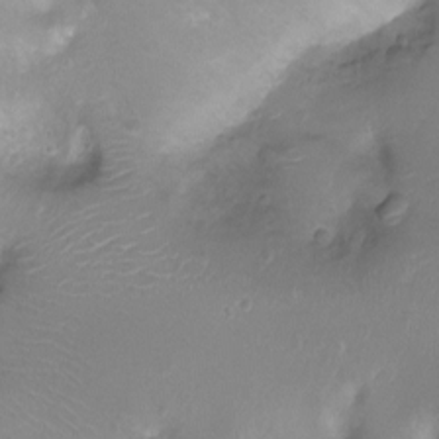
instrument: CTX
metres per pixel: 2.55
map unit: Ht
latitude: -7.3509
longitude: -19.7638
